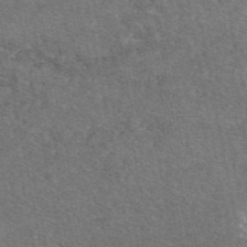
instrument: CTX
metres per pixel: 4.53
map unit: eAb
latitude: 47.8584
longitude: 114.9730
